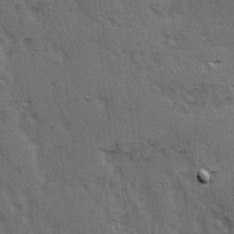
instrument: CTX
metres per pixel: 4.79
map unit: Ave
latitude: 15.3104
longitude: -104.5168
